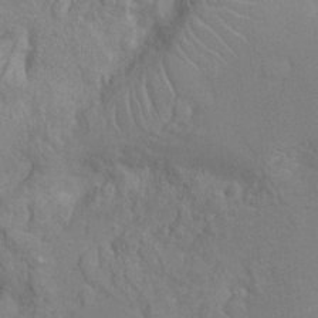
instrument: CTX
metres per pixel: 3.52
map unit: Nhu
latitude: -14.7086
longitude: -25.3292
